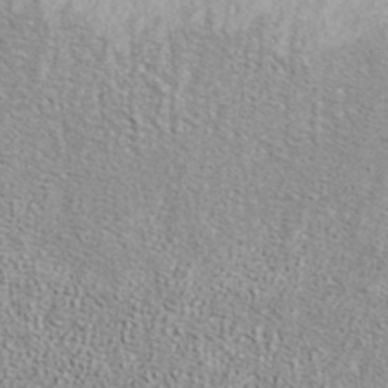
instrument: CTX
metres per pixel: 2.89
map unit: ANa
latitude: 37.6316
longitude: 19.6344
